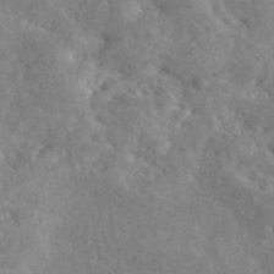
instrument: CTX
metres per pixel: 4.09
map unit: eAb
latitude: 45.6505
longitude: 128.6330
